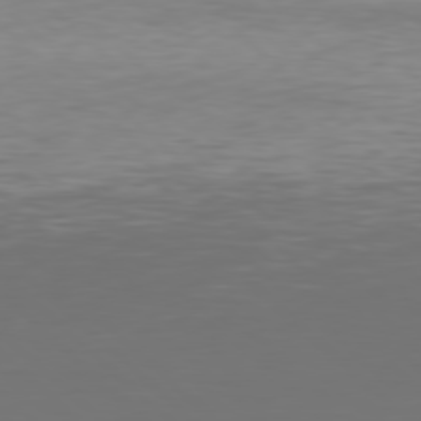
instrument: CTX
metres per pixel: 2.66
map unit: Hpe
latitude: 77.5749
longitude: -171.7638
